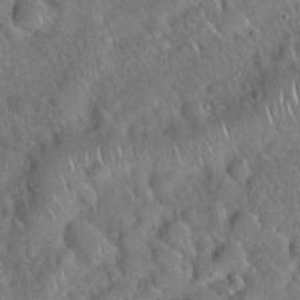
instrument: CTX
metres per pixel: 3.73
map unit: Hto
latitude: 19.3292
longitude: -52.8569
